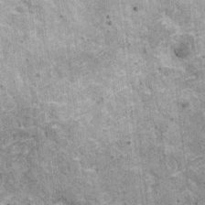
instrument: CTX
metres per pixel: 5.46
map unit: HNhu
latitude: 3.6694
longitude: 4.2172
